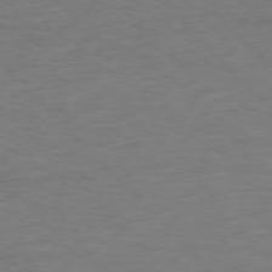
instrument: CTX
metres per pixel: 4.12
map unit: Ap
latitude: -77.5777
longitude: -83.4237
